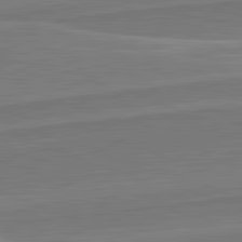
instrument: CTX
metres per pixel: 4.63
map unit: lApd
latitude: 82.2144
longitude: 141.2187
